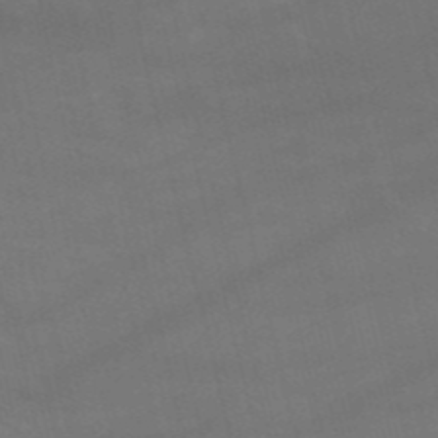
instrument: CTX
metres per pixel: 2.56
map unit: HNb
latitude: -52.8597
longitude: -37.9528
